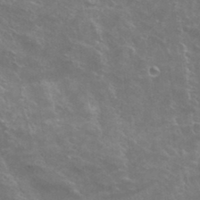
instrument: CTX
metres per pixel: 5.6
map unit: Hto
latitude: 23.0836
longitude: -42.1578
